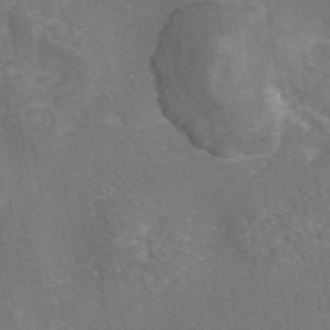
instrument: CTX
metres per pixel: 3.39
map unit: eAb
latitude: 45.6505
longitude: 108.0472
